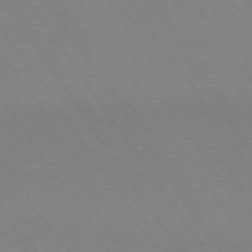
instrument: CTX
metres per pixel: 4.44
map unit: Ap
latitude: -73.7855
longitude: -70.5357
